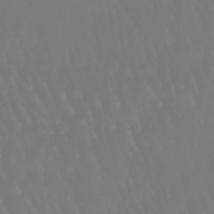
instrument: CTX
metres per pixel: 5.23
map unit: eHb
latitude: -46.3495
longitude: 79.6533
